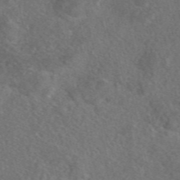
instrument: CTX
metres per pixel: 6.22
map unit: eAb
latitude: 48.0255
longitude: 107.2943
